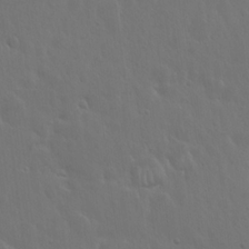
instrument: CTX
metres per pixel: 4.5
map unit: Hto
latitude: 19.7260
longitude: -56.7246
